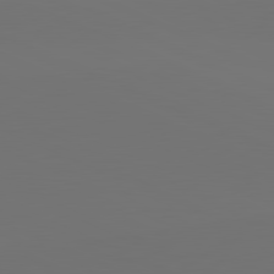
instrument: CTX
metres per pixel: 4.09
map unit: lApd
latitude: 81.6694
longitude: 147.7099
